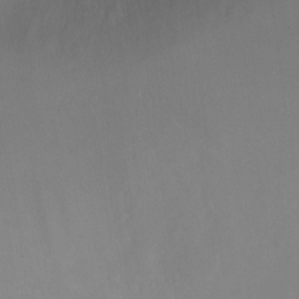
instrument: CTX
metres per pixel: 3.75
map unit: Ht
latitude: -11.1998
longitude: -35.3670
